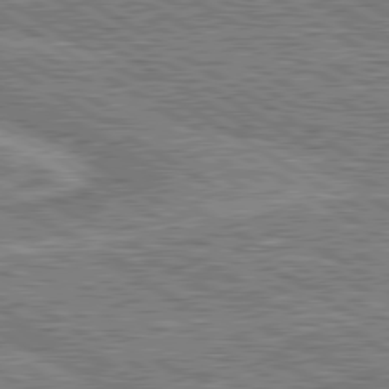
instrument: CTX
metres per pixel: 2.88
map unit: lApd
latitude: 80.1767
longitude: 172.3117
